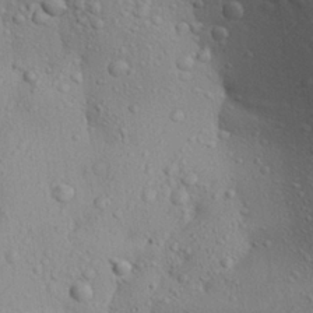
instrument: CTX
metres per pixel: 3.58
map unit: Aa
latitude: 28.4034
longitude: -132.1389
